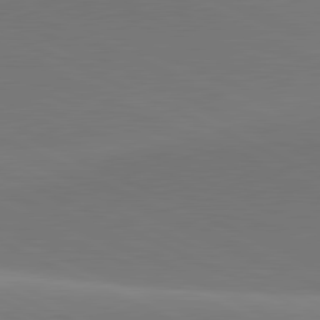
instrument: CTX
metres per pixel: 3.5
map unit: lApd
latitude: 81.4237
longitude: 144.9920
